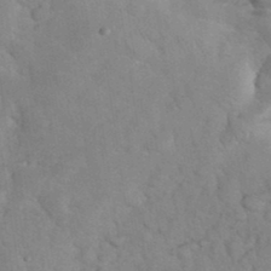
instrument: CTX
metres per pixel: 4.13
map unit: eHh
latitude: 36.0444
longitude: -66.2522
